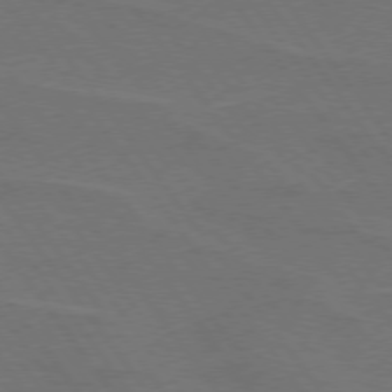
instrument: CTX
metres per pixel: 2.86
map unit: lApd
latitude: 74.8758
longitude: -57.2159
